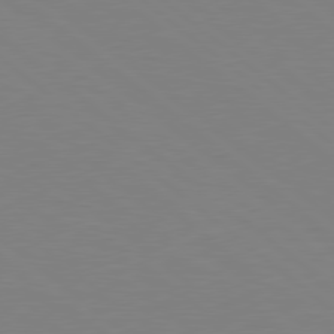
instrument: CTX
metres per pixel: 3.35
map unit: Hpe
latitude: 78.5924
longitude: -148.1389
